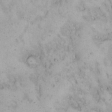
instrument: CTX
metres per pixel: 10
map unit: eHh
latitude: 14.8191
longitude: -63.3293
